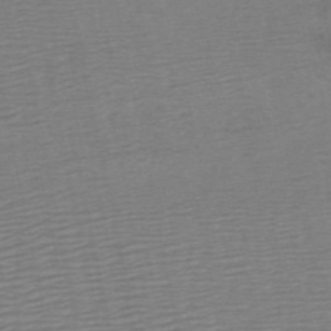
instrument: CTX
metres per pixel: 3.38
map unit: HNb
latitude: -54.0472
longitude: -43.9906
